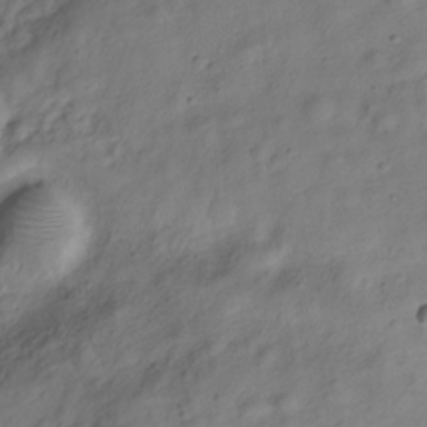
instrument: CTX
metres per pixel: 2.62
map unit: Hve
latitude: -29.1431
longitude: 93.4076
